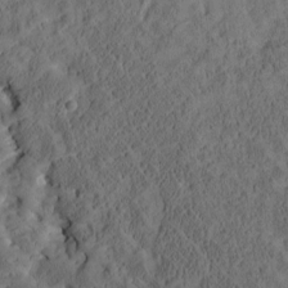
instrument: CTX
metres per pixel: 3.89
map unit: Htu
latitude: -3.4076
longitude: 174.7652
